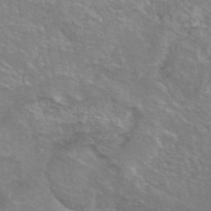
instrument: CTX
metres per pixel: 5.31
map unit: eAb
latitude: 45.5749
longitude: 106.1417
